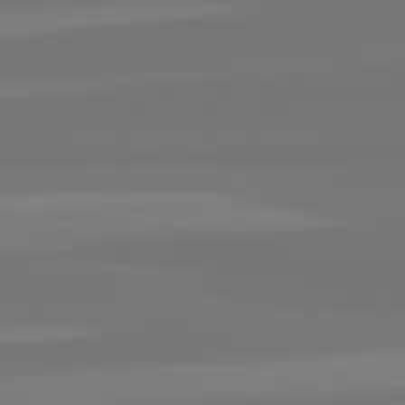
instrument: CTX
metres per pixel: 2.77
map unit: lApd
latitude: 82.5356
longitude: -178.6302
